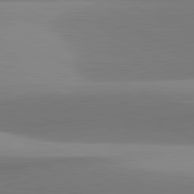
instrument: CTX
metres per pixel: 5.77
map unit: lApd
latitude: 82.0633
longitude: 142.4817
